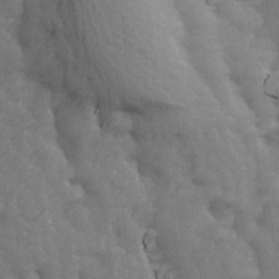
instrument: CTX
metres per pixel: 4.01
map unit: Ave
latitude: 13.7072
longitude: -105.2159
